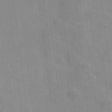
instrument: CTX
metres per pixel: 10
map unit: lHvf
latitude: 36.1578
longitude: -90.8947
